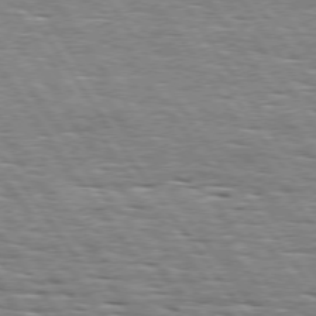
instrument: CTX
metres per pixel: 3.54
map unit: Hpe
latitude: 74.1011
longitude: -138.2522
